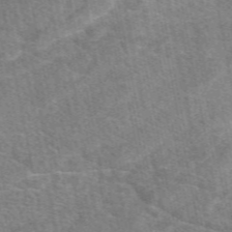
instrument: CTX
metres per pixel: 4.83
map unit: eAb
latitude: 49.6883
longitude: 119.9556
